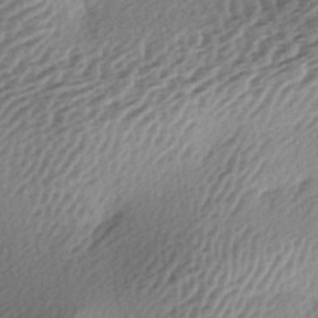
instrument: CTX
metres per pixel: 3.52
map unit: lAa
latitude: -3.2375
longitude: -126.7057
